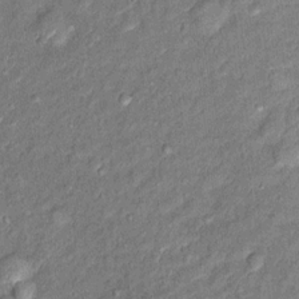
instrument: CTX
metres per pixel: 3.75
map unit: Ht
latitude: 11.4616
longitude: -39.9150
